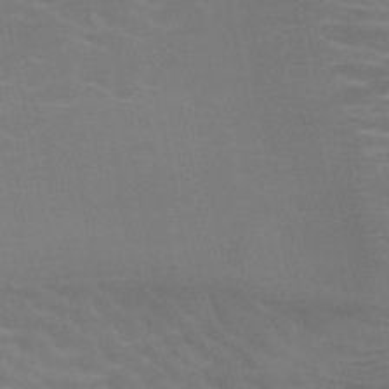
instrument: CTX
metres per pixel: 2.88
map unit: HNb
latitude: -47.6344
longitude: -46.8002
